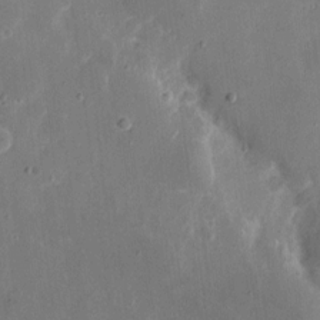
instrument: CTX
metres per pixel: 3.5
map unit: eHh
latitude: 9.2915
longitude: -69.0270
